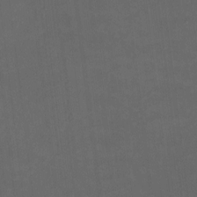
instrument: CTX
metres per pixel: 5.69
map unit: HNhu
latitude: 8.1956
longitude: 9.8611
